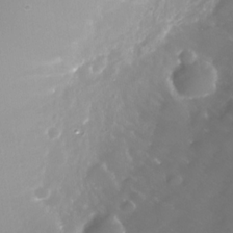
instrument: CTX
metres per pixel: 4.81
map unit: Nhe
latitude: -33.4455
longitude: -88.5546
